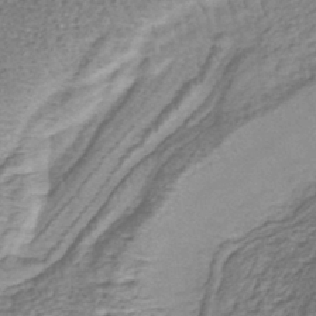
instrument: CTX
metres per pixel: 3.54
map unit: lHb
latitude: -40.1039
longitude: 63.9556
